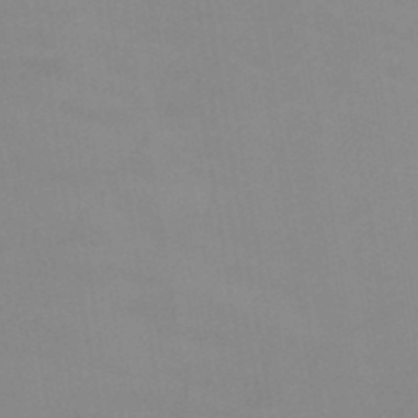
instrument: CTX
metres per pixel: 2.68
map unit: HNb
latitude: -46.5951
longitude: -39.1214
